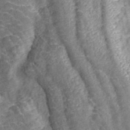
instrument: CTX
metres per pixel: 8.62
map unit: ANa
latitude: 45.8961
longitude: 25.4454
